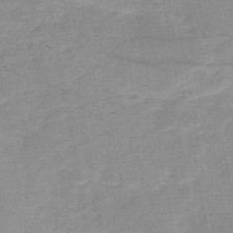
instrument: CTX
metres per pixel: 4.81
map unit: HNb
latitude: -49.8801
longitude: -39.6883
